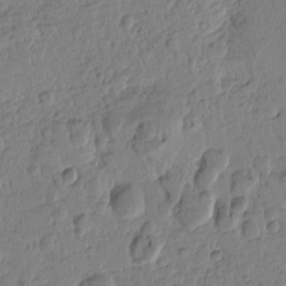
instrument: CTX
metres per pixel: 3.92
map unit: Htu
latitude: -0.7464
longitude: -176.8002
